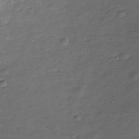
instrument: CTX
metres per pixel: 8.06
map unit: Nhe
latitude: -34.6707
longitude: -88.6302
